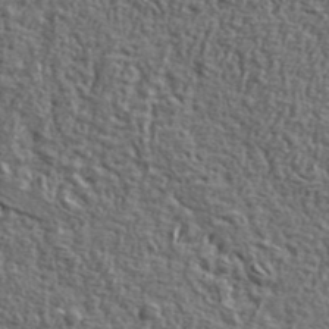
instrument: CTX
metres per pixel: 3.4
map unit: ANa
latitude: 41.3481
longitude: -86.8758
